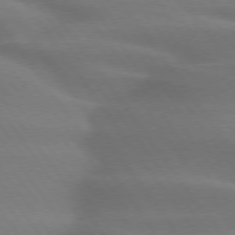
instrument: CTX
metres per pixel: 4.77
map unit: lApd
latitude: 75.1403
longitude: -59.5182
